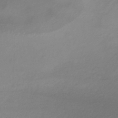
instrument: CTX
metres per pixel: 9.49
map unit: lHb
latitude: -37.8044
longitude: 72.2172
